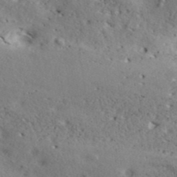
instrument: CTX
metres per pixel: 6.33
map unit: ANa
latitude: 42.0255
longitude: 53.2753
